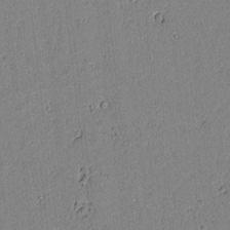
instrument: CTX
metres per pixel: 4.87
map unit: lAvf
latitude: 6.4223
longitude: 168.3684
